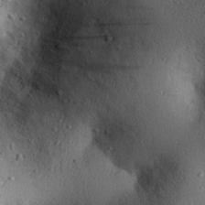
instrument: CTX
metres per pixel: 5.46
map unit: eHh
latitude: 25.6316
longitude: -76.8191
